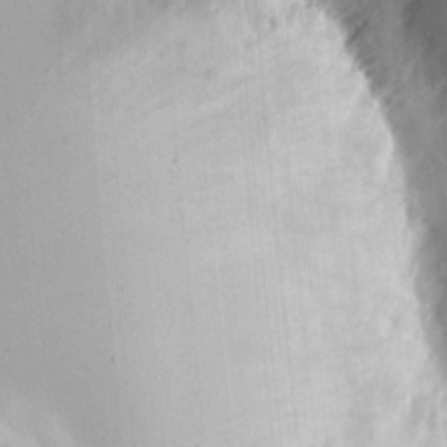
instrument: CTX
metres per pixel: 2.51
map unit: eHh
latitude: 9.2537
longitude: -70.7435
